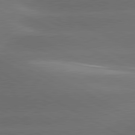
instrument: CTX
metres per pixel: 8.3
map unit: lApd
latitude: 80.9325
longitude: -147.1592
